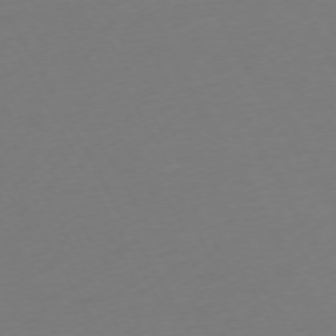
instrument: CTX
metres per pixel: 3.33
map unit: Ap
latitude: -74.1606
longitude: -69.2348
